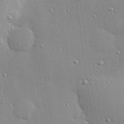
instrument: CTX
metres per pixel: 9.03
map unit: eHh
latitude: 24.9135
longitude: -89.5183
